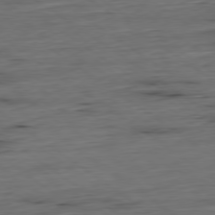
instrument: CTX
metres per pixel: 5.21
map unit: Hpe
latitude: -79.4643
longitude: 12.2362
